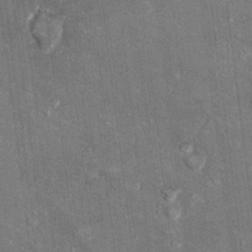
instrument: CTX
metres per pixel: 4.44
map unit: Hto
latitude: 10.9325
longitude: -37.3104
